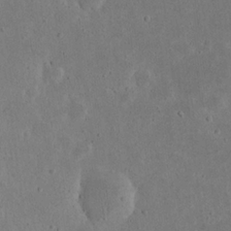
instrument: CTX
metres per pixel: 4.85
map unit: eHh
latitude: 23.6127
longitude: -68.0444
